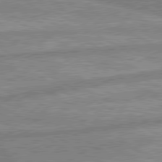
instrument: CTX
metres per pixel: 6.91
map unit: lApd
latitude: 80.0633
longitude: -171.6316
